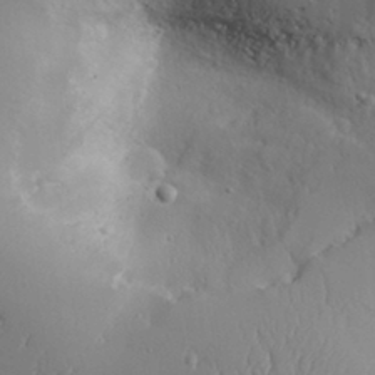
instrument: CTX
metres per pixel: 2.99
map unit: Aa
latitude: 31.8395
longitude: -143.3860
